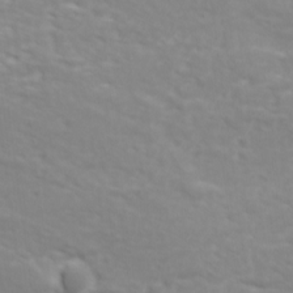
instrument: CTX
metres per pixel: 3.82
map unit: Ave
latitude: 18.3089
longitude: -133.9528
